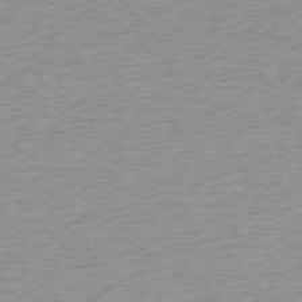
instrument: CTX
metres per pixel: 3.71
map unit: Ap
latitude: -76.5385
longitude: -63.6127
